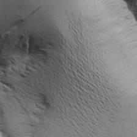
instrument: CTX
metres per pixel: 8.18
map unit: Aa
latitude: 9.6127
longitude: -142.1956
